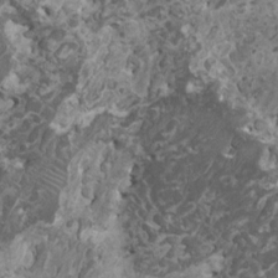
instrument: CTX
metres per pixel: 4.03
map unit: HNhu
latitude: 0.3089
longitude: 5.4454
